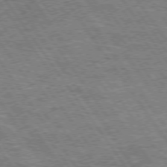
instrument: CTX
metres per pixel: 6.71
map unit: Hpe
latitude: 74.3467
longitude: -150.1955
